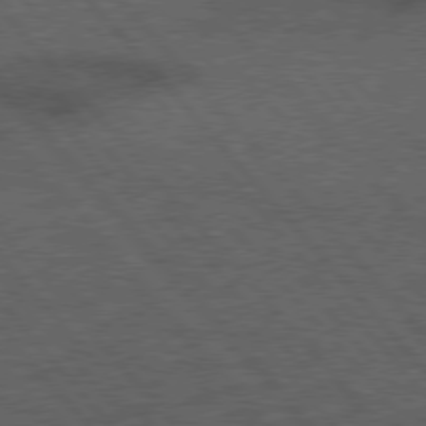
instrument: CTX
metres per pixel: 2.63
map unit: Hpe
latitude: 76.7624
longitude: -157.1592
